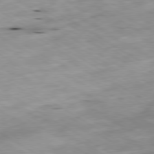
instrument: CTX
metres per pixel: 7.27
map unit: Ap
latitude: -80.2362
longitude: -72.0633
